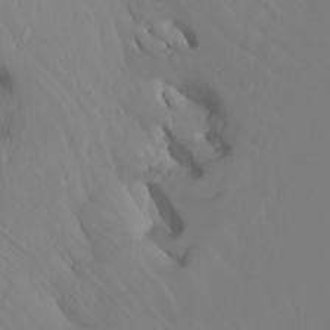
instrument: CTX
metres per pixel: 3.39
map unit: Nhu
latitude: -8.4629
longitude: -65.7072
